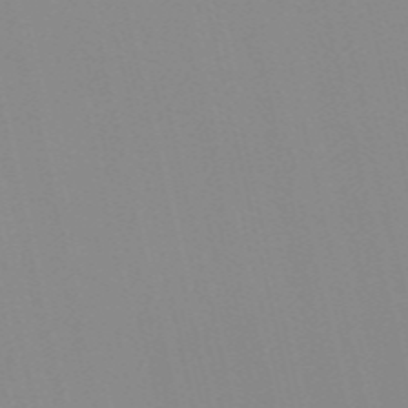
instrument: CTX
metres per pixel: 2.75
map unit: Nve
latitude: -57.3887
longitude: 60.6518
